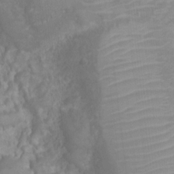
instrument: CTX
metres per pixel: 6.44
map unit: Nhu
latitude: 5.9528
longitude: -18.1389
